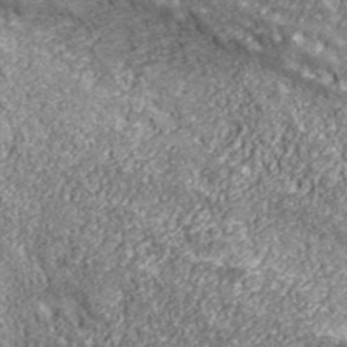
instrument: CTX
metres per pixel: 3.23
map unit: eHh
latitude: 43.5560
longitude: -90.8380
